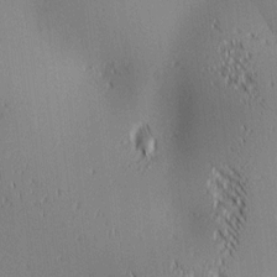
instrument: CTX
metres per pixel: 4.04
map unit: lAa
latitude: 1.3859
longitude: -116.2145
